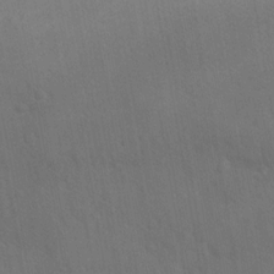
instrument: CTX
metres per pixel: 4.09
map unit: Ave
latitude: -8.2172
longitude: -120.4790
